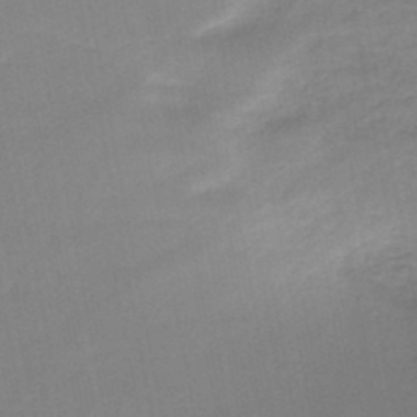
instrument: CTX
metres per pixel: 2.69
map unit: HNb
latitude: -46.6329
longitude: -44.7624
